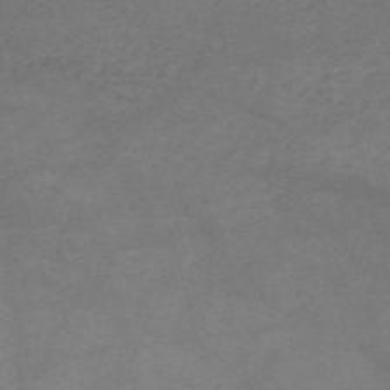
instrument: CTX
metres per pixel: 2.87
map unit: HNb
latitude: -54.9164
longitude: -40.4034
